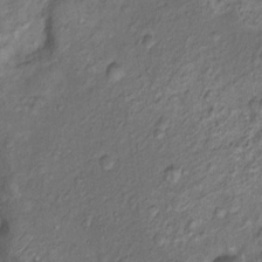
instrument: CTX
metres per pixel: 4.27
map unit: Nhu
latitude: 11.2348
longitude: -27.3293
